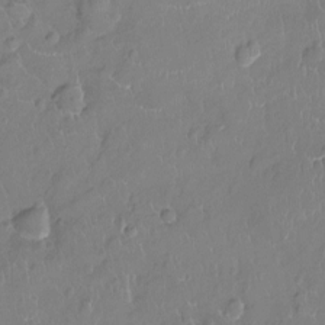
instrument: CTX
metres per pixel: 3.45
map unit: Ht
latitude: -9.2754
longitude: -21.1214
